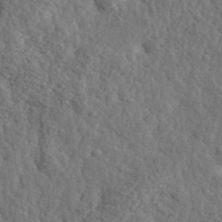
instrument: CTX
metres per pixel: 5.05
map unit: eHh
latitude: 36.0444
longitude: -80.2333
